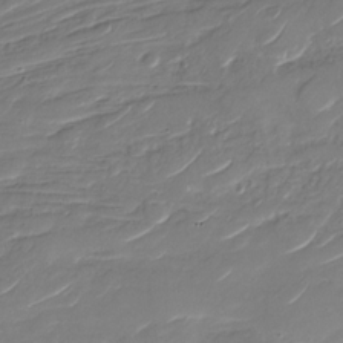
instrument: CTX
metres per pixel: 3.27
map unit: Nhu
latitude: -29.8045
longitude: -72.1011
